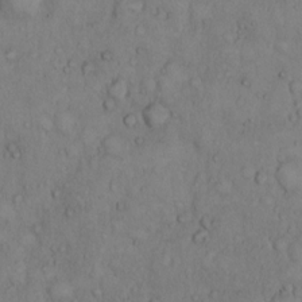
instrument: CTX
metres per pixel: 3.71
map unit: Hto
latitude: 9.8772
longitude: -57.8394
